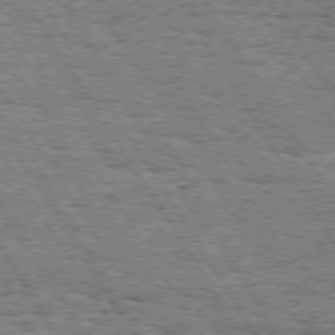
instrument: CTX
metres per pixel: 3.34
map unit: Hpe
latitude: 73.6883
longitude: -142.8947
